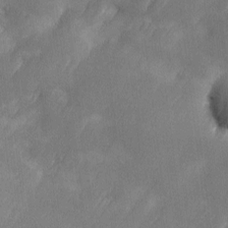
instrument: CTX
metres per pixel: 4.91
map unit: Ave
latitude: 10.4790
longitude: -106.0444
